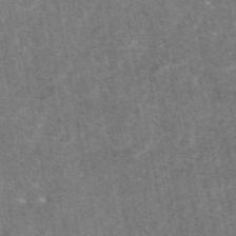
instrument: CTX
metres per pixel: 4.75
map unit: eAb
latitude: 47.5938
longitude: 120.8975
